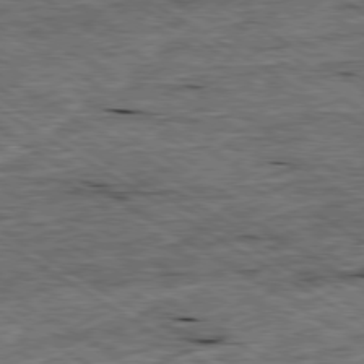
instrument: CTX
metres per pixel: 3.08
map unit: Ap
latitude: -79.6910
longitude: -79.8395
